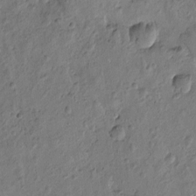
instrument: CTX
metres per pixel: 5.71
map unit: Htu
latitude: -0.2362
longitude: -176.1578
